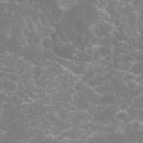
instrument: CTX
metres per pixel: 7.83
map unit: eHh
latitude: 31.9717
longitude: -62.5357
